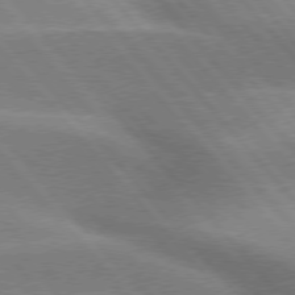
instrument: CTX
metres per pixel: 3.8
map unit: lApd
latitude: 76.0822
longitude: -62.1767
